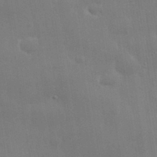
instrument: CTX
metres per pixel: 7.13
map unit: eHh
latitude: 35.6316
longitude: -58.7813
